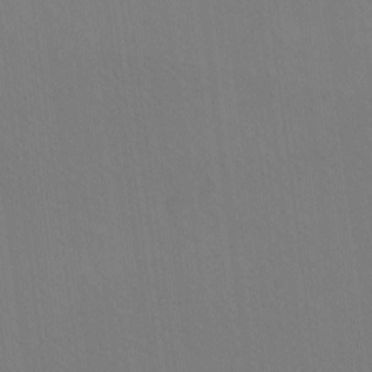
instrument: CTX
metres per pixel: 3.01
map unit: eHh
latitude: -8.4629
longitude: -68.5168
